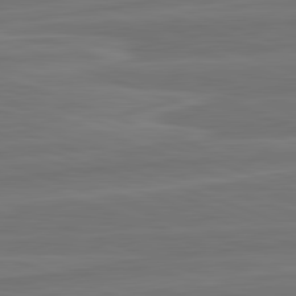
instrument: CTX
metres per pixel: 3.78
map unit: lApd
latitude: 82.2900
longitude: -175.6505
